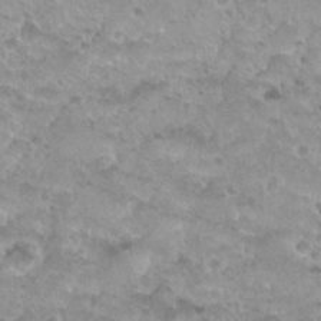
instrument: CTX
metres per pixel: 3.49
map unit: Nhu
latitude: 27.8017
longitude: -53.8206
